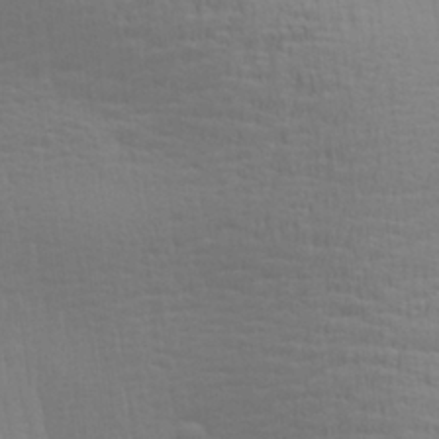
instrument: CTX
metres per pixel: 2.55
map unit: Aa
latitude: 28.4790
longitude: -139.0080
